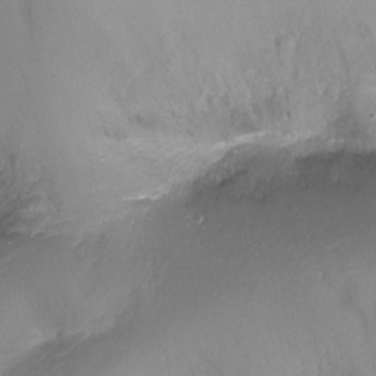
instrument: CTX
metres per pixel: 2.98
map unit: Nhu
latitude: -17.9745
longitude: -45.9339
